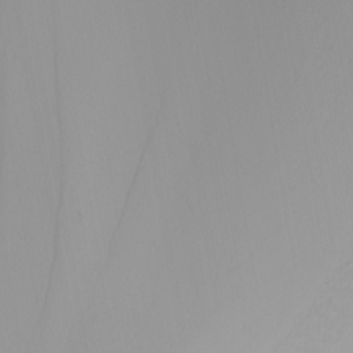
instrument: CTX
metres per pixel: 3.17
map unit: Nhu
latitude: -4.7274
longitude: -92.7813
